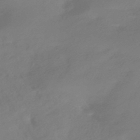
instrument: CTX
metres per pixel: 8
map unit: HNhu
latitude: -42.7841
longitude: 92.1795
